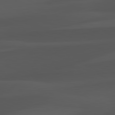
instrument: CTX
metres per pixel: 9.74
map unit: lApd
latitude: 81.9339
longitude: 127.4643
